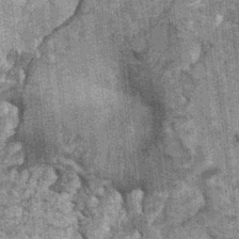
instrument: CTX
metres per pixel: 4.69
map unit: Ht
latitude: 0.0633
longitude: -17.5749
